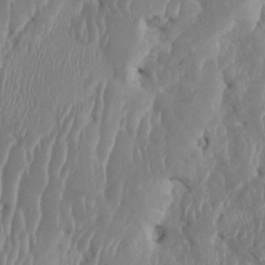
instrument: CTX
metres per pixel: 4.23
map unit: HNhu
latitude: 2.4979
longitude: -6.1956
